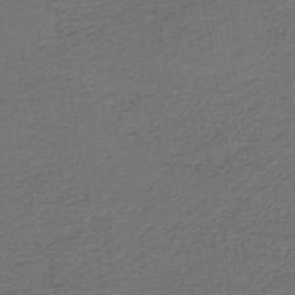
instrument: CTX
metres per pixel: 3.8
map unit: HNb
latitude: -43.8611
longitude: 49.9745
